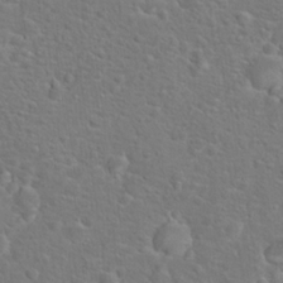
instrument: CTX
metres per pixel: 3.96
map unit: Hto
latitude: 17.8961
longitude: -42.2901
